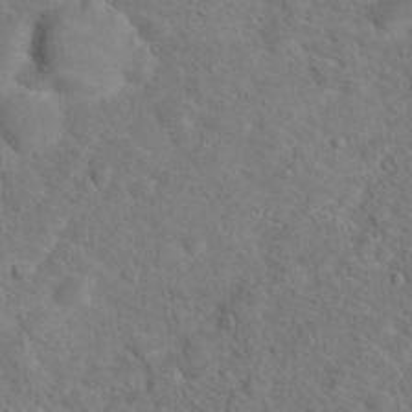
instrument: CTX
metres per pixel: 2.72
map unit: Hto
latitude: 18.8947
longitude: -38.6112
